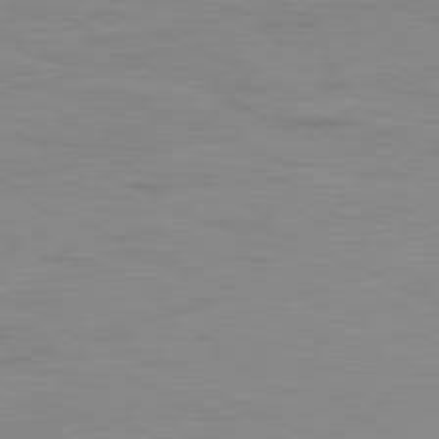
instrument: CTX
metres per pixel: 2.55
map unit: Ap
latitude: -81.4266
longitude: -75.5182
